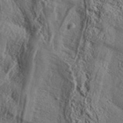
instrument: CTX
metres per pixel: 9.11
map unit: Aa
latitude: 33.1403
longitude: -134.8191
